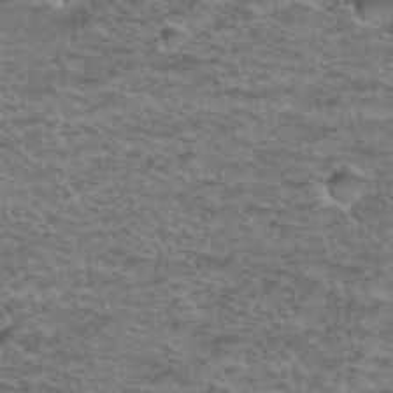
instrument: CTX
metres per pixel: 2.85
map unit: Hto
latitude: 38.0822
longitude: -45.3670
